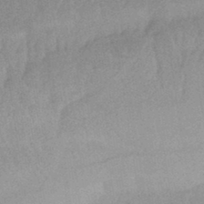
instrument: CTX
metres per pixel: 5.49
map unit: HNhu
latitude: -44.8975
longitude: 90.6897
